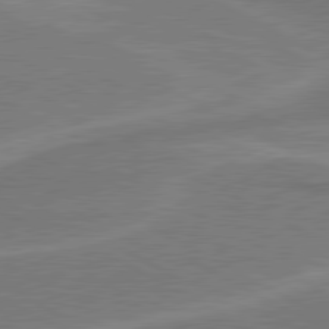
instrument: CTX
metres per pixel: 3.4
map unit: lApd
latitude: 80.4790
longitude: 128.3873
